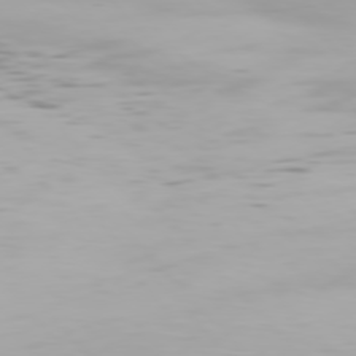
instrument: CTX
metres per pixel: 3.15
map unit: Hpe
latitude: 76.4223
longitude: -133.6316
